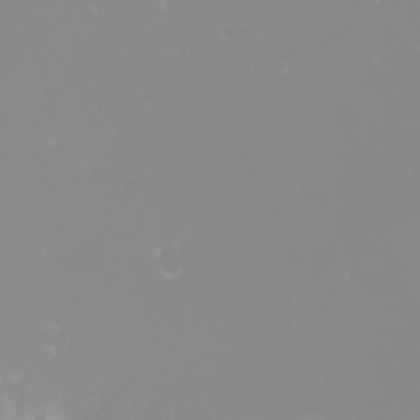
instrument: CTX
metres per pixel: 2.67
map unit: Nhu
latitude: -6.8219
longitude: -79.7261
